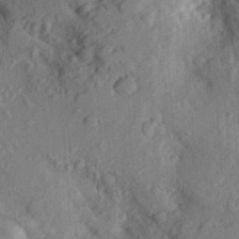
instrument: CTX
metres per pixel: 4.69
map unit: Aa
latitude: 23.9339
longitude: -150.6490
